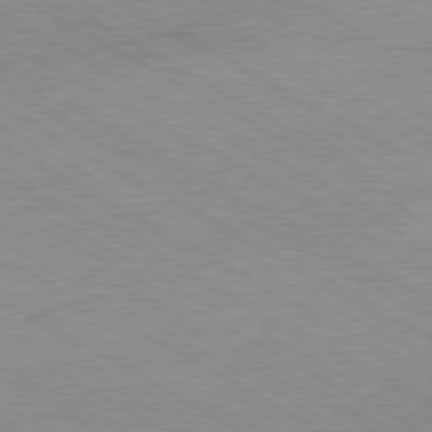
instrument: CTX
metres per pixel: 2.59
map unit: Hpe
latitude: -80.4440
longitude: 17.5399
